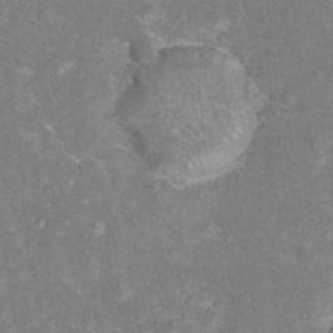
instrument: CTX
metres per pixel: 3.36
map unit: Hto
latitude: 16.8947
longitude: -42.7435
